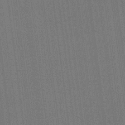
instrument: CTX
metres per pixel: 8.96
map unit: Htu
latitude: -13.2376
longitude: -46.0444
